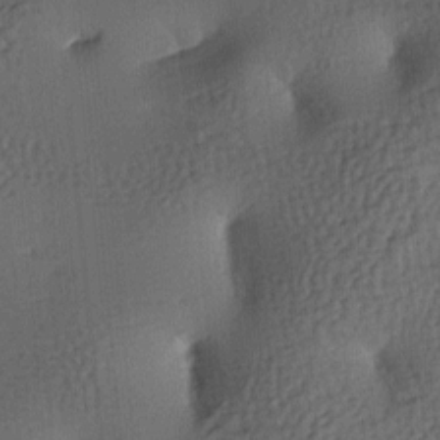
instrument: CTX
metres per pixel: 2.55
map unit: lAa
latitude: -8.0094
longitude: -124.8002
